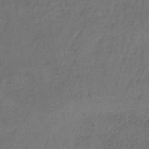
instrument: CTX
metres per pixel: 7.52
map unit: lHb
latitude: -38.3495
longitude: 61.6155
